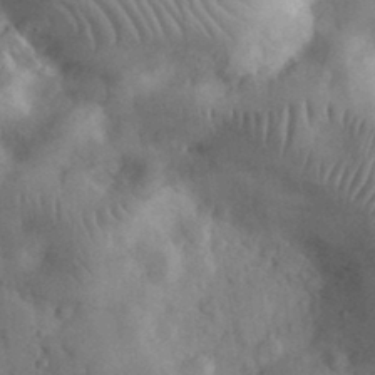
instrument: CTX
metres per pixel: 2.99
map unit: eHh
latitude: 32.9703
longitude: -69.0081
